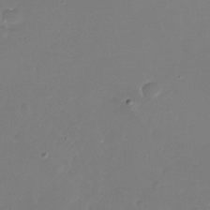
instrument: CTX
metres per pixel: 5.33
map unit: Nhu
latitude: -26.3495
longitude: -72.3468
